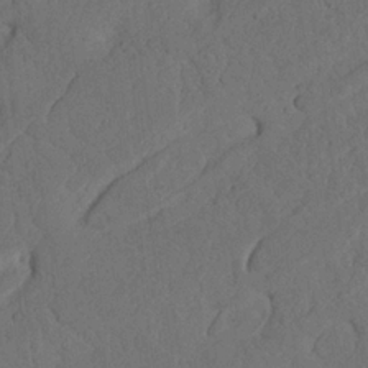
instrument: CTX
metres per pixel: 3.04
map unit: Nhu
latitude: 21.7828
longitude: -74.3089
